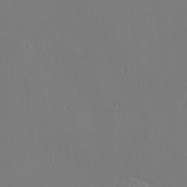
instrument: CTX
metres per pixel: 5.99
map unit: lHvf
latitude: 23.2915
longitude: 141.7855
